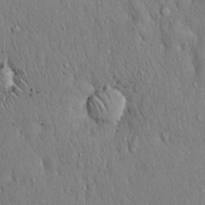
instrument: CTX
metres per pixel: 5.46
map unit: Hto
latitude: 16.8947
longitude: -58.6491
